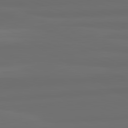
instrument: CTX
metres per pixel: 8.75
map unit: lApd
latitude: 82.7624
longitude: 159.1620
